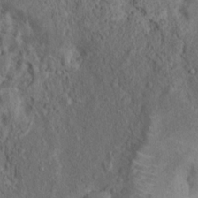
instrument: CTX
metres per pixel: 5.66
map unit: Nhu
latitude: 11.3104
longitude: -26.9892
